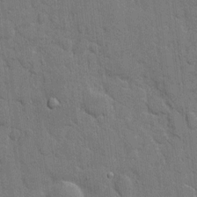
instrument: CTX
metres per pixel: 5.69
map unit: eHh
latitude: 9.0459
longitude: -67.6127
